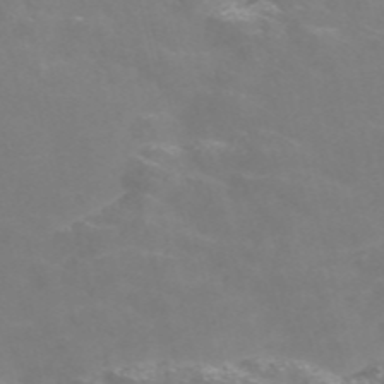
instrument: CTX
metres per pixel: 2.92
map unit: Nve
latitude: -56.8030
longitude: 52.2739
